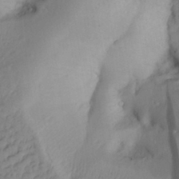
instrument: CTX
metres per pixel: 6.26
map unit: Aa
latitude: 30.1011
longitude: -134.1200
